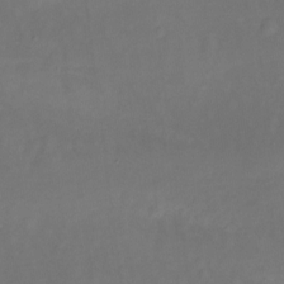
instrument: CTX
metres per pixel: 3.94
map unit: Nhu
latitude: -13.9178
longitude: -52.2334
